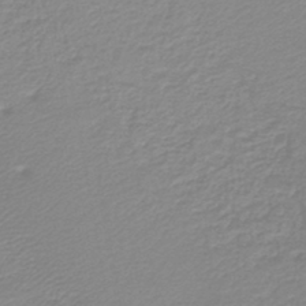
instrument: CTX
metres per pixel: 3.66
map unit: lHb
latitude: -44.0472
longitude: 60.4251
